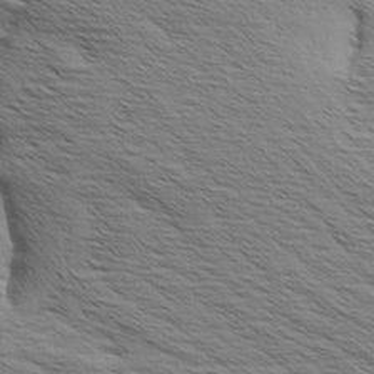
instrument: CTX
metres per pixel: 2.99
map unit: Aa
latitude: 8.1200
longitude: -139.3293
